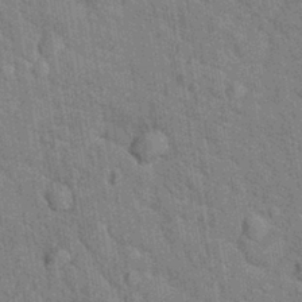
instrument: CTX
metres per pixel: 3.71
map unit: Hto
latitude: 16.8002
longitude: -35.9906
